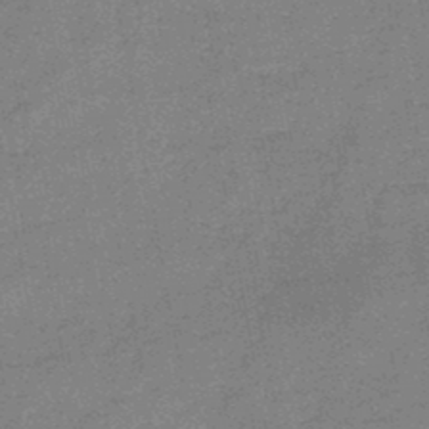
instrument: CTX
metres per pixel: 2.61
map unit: HNb
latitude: -46.7463
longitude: -36.4223
